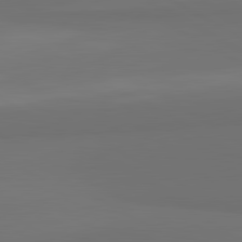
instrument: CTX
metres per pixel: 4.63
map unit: lApd
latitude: 81.5938
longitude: 152.8030
